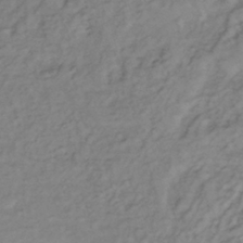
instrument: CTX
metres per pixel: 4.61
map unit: lHb
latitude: -35.3510
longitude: 69.3698
